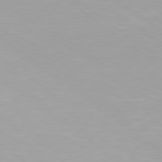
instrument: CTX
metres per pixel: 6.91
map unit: Hpe
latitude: 78.4790
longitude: -142.6491
